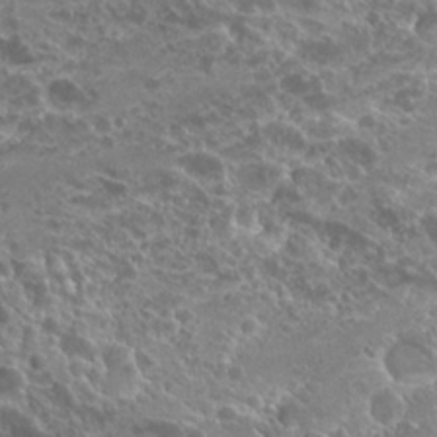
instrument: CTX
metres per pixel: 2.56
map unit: Hto
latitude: 24.7246
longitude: -40.3656
